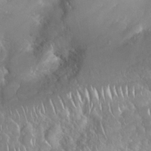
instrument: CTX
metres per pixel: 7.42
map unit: Nhu
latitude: 24.4790
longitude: -60.4979
